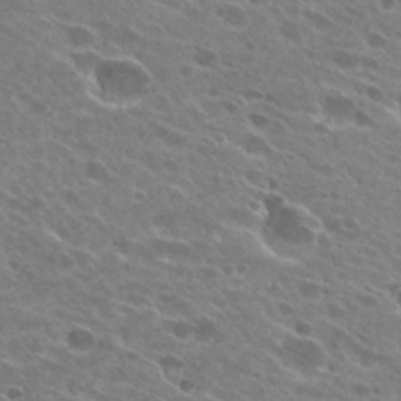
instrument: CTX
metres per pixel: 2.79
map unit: Hto
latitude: 28.5923
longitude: -44.0444
